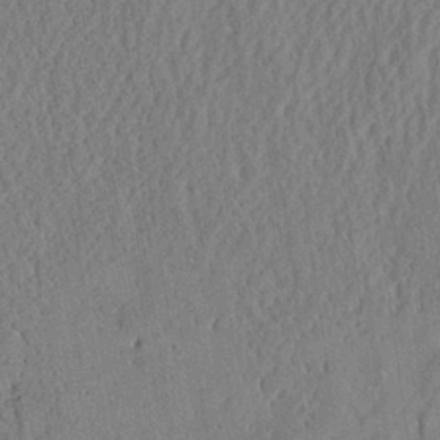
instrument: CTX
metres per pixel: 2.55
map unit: Aa
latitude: 25.2725
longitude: -133.4993
